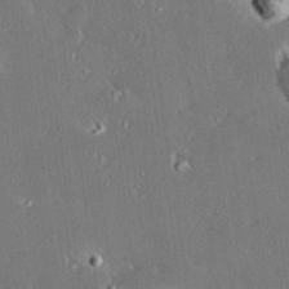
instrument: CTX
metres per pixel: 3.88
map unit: Hve
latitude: 27.9339
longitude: -93.8205
